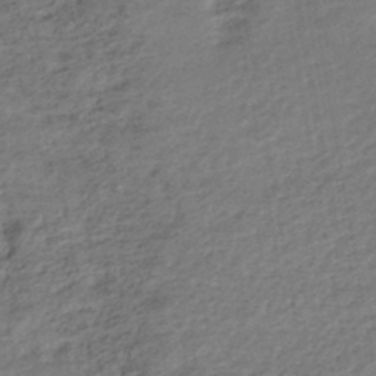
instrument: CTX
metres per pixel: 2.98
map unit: HNhu
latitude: -45.2754
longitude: 102.2362
